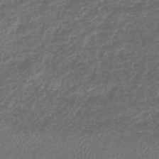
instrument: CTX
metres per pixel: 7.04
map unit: lHb
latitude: -43.7099
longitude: 71.1053
